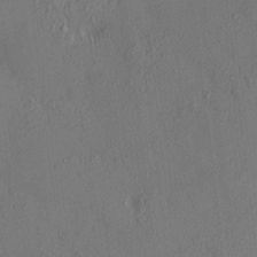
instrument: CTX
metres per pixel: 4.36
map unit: HNhu
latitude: 7.1214
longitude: 14.9164
